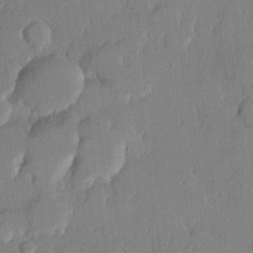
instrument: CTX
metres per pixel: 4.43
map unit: lHvf
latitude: 20.8380
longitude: 146.4629
